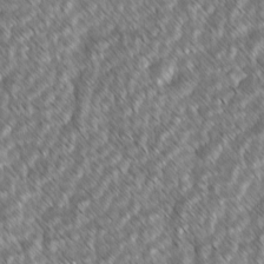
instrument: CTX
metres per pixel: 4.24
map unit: lAvf
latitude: -2.3873
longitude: -114.2333
